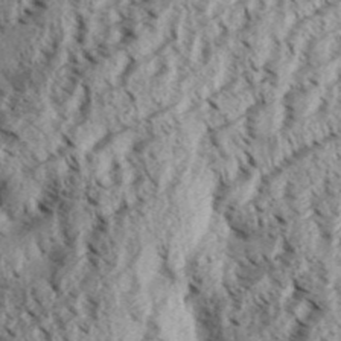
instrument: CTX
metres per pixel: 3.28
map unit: Aa
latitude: 32.0444
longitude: -137.0837
